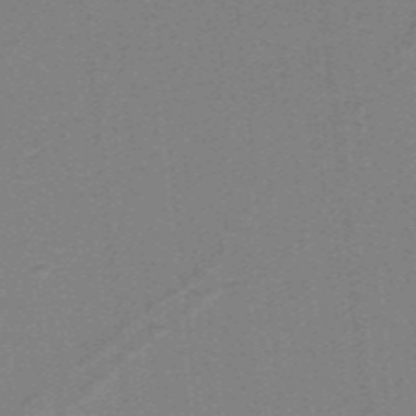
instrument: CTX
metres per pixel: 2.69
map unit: lHb
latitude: -39.4644
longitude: 54.1228
